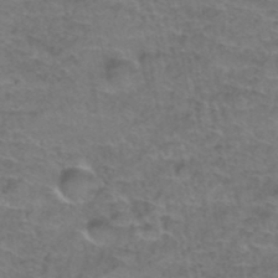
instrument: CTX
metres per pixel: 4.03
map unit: Hto
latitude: 37.3104
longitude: -42.4223
